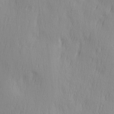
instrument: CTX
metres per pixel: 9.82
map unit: Ave
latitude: 3.0647
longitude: -112.3845
